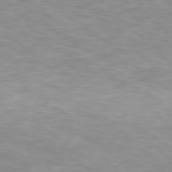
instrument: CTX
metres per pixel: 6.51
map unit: Hpe
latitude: 77.2915
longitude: -162.1011
